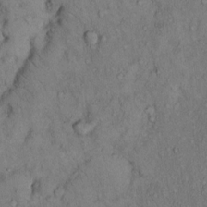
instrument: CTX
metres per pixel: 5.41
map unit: Hto
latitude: 11.0836
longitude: -59.9528
